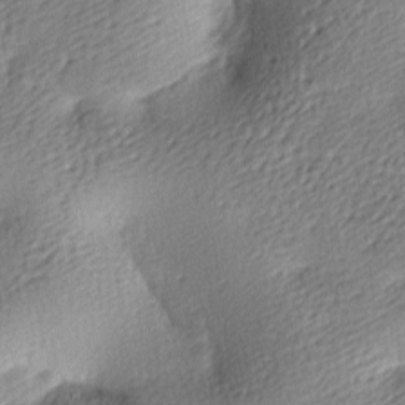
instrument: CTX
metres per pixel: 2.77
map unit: lAa
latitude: -9.2565
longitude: -126.8947
